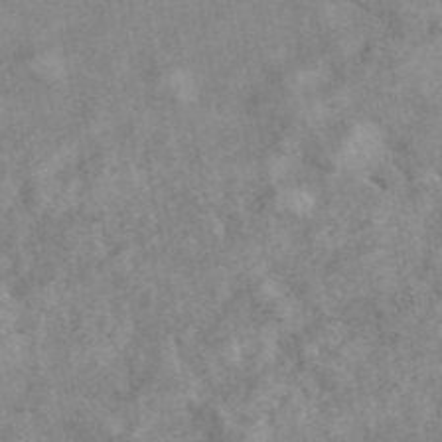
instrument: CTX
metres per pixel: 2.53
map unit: eAb
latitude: 45.4426
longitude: 128.9920
